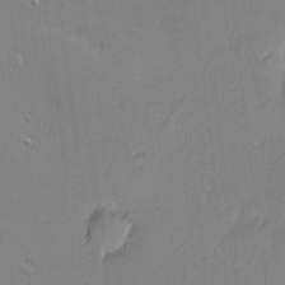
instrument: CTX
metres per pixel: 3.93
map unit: eHh
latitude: 3.5560
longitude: -75.6694
